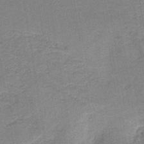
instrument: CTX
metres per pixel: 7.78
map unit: HNb
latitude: -40.1039
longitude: 50.3873
